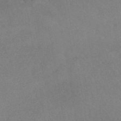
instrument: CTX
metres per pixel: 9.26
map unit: HNhu
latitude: -44.7274
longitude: 91.8045
